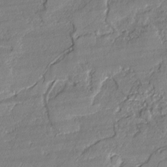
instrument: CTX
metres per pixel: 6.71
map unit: lAvf
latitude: -2.1227
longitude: -108.5356
